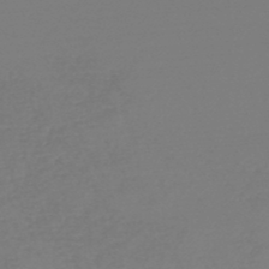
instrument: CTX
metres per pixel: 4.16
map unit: lHb
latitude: -45.1998
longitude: 71.1809
